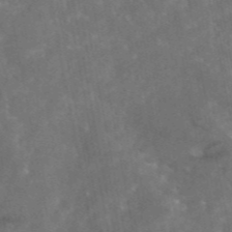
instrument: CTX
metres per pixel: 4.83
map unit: eAb
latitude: 46.1200
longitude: 125.5777
